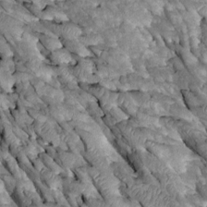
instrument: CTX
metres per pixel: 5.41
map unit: Htu
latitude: -0.6519
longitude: 148.2929
